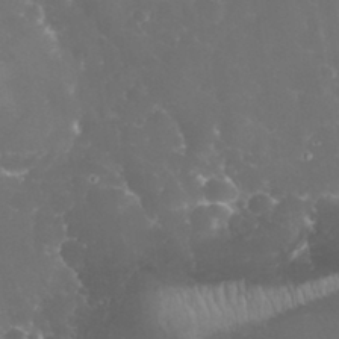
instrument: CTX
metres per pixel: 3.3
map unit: eHh
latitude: 32.6302
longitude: -63.3671
